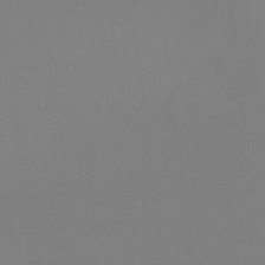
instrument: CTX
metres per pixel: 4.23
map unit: eHh
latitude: -5.9367
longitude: -83.1214
